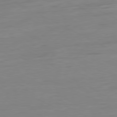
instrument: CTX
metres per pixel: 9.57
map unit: Ap
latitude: -80.9920
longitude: -77.8394
